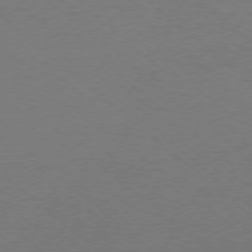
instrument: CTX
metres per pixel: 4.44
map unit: Ap
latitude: -78.2739
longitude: -90.1011
